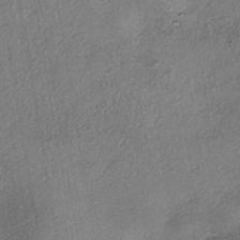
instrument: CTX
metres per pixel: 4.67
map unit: eHh
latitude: -41.4265
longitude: 120.1605
